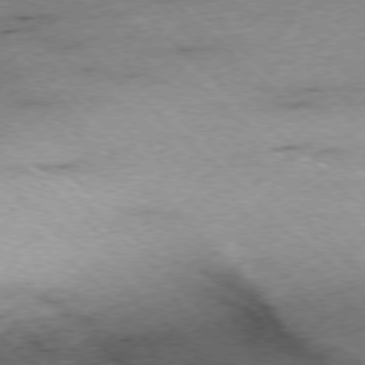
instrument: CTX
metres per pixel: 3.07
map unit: Ap
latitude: -77.4265
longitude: -86.1578
